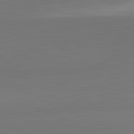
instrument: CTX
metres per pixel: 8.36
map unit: lApd
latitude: 83.5560
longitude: -133.2537
